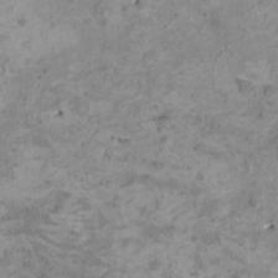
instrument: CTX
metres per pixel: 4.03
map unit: HNhu
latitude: 3.4237
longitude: -3.1781
